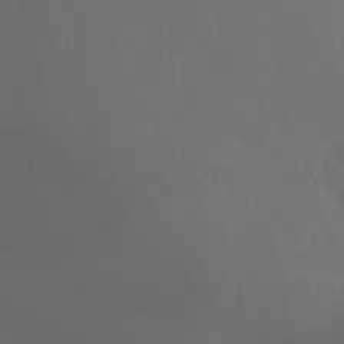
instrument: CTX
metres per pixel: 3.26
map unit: Ht
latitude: -0.8408
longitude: -45.7638
